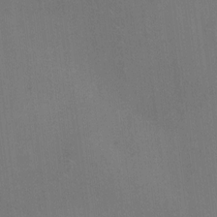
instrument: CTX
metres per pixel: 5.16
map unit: Hto
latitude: 7.0458
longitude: -62.8191
